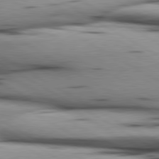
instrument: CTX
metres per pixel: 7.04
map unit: lApd
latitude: 80.3656
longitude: 157.8800
